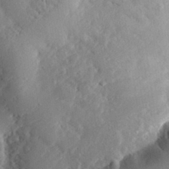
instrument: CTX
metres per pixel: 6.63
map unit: lHvf
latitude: 32.4223
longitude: -83.8772
